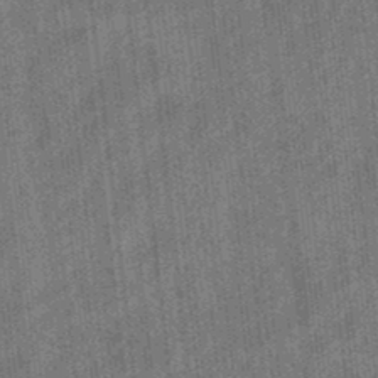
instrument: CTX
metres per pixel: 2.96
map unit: eHb
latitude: -34.7841
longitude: 79.0675
